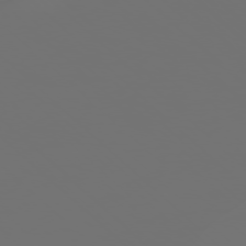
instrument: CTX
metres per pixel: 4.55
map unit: Ap
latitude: -77.7289
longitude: -61.8016
